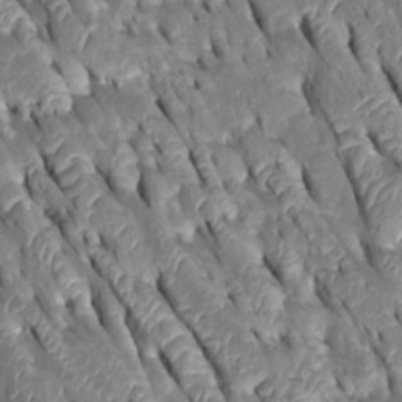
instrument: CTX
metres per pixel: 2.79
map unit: Htu
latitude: -0.0283
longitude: 148.2362
